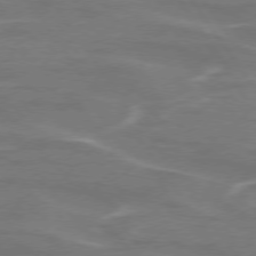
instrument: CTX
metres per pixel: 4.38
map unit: lApd
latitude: 74.8758
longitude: -61.7071
